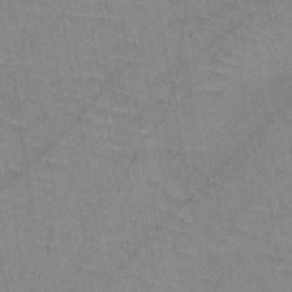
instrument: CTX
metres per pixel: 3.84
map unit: HNb
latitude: -44.9353
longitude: -40.8757
